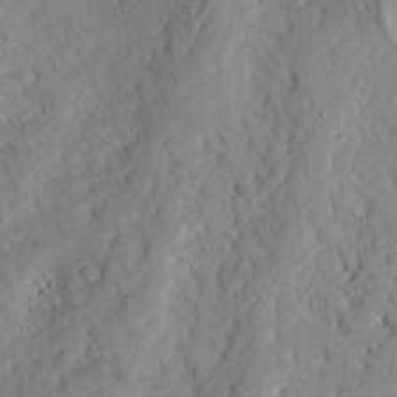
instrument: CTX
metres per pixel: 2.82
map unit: eHh
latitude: 27.8961
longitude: -81.0458
